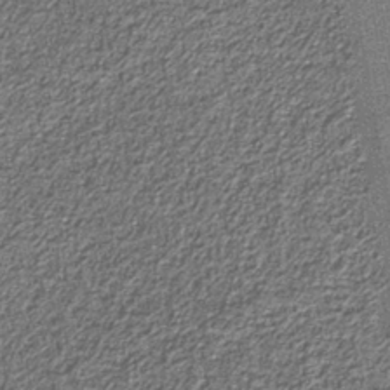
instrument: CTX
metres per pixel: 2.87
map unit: eAb
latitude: -39.8423
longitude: 51.5777
